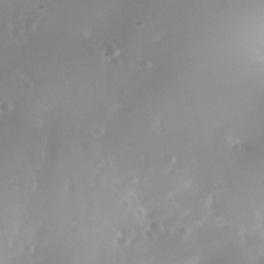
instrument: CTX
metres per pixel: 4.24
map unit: Nhe
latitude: -36.1227
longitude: -130.9514
